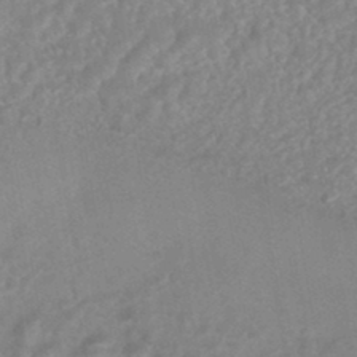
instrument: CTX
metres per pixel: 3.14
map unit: HNhu
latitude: -45.4454
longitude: 92.2173
